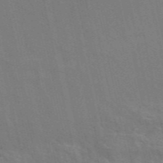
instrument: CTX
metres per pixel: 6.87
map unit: ANa
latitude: 49.8772
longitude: -72.2712
